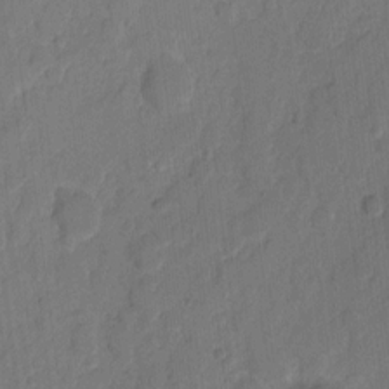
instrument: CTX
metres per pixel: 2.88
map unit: eHh
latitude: 9.2537
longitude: -65.3671
